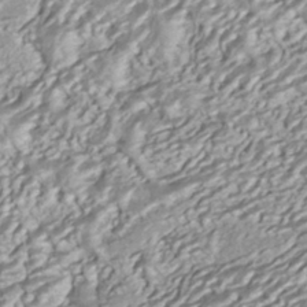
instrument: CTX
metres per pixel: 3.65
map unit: ANa
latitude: -40.8786
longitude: 105.1431
